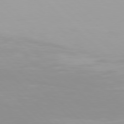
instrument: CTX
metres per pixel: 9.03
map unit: Hpe
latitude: 77.3292
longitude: -132.5735
